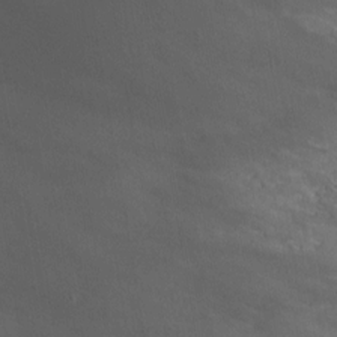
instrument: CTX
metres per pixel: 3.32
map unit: Nhu
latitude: -13.2754
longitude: -51.9339
